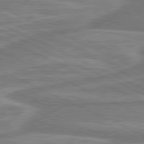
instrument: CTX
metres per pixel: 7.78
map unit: lApd
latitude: 80.9514
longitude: -175.6127
